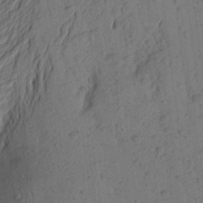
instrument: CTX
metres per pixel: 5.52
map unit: Aa
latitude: 23.3482
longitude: -148.8947
